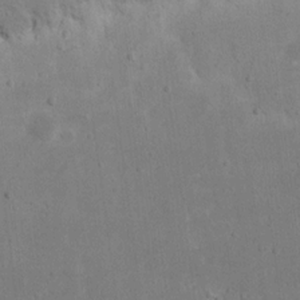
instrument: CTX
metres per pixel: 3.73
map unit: eHh
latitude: 17.3482
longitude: -72.2712
